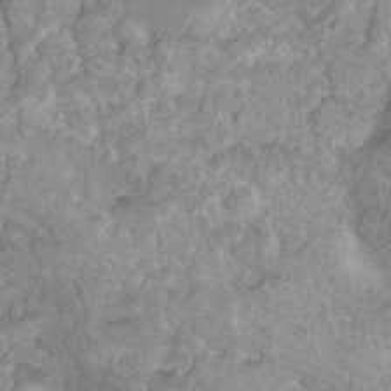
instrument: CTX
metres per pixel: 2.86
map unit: Nhu
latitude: 16.9514
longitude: -31.2348
